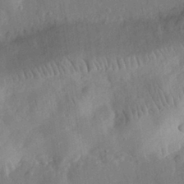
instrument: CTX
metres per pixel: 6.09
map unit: eHh
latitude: 30.6680
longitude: -78.1767
